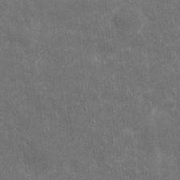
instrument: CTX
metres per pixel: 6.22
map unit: eHh
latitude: 4.5546
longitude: -70.7246
